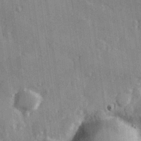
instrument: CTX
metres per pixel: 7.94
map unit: Hve
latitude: 26.3656
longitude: 147.6344
